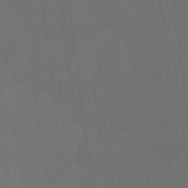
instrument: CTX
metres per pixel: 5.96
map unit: Ave
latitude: -6.9730
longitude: -122.3467
